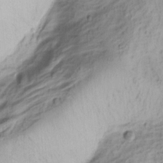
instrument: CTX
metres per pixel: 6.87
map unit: Nhu
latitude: -1.5777
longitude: -74.1011
